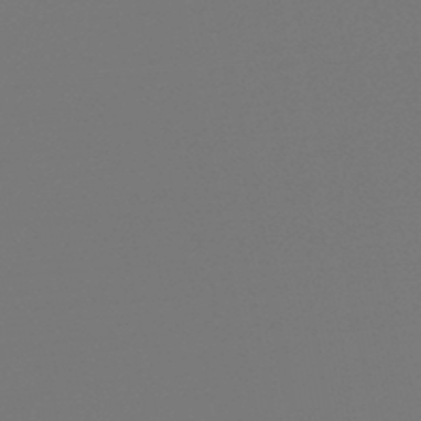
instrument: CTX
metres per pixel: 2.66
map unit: lHb
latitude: -46.5384
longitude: 66.1228
